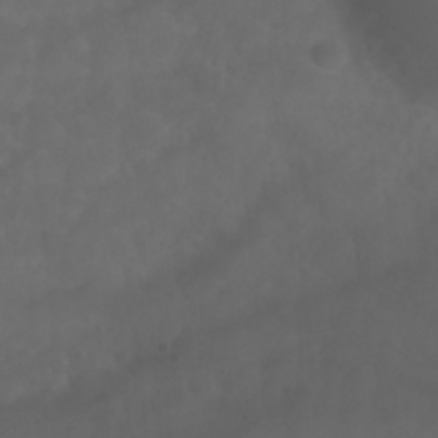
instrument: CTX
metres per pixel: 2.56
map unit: Nhu
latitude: 23.3293
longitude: -65.2915
